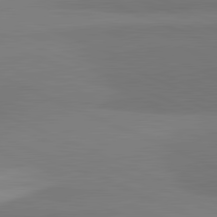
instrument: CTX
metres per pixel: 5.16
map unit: lApd
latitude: 81.9717
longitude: 150.7463
